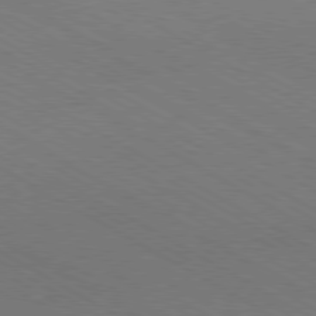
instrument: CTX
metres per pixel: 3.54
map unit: Hpe
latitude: -80.7463
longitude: 16.8219
